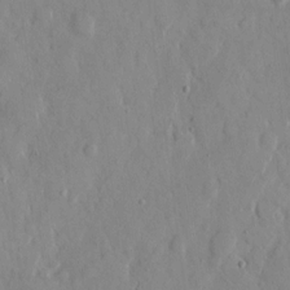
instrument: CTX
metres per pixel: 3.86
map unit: eHh
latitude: 12.1767
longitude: -69.5371
